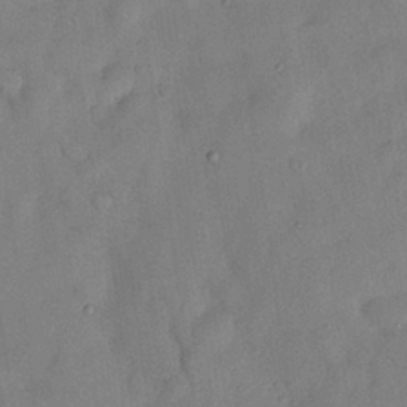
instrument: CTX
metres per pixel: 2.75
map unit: Nhu
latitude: 26.0255
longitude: -73.2915
